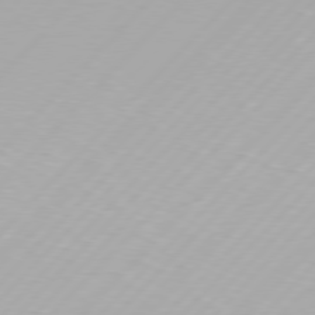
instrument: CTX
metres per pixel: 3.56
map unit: Hpe
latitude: 77.2159
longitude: -137.7261
